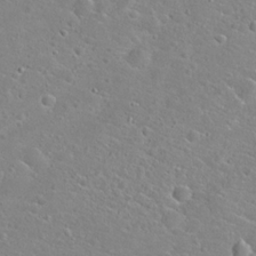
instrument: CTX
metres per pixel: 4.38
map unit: Hto
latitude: 22.4601
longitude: -44.9513
